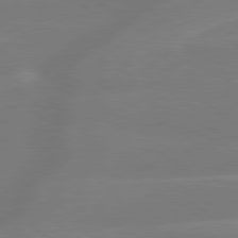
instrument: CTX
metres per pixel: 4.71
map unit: lApd
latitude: 79.4238
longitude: -142.7624
